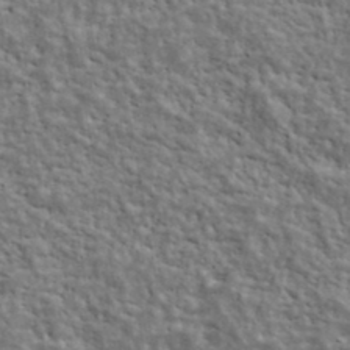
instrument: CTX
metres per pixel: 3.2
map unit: lHvf
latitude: 39.1592
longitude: -88.9325
